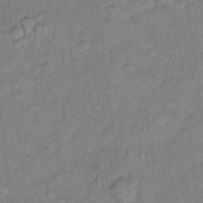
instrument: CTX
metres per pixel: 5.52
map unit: Hto
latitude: 12.1389
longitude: -37.6694
